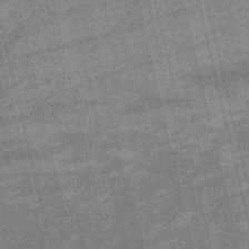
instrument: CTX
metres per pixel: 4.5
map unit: HNb
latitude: -53.8044
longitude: -43.0836
